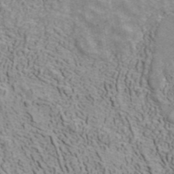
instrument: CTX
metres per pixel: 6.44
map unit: ANa
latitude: 41.5182
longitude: 32.4440
